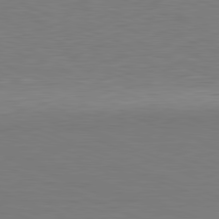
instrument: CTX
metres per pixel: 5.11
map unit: Hpe
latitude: -81.6533
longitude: 8.9353
